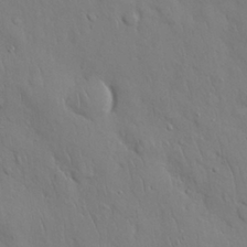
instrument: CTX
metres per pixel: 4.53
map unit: Nhu
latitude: 27.7450
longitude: -68.8002
